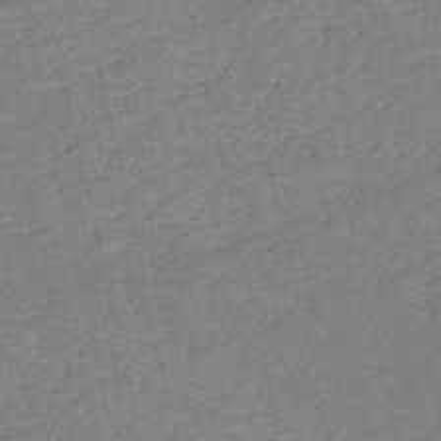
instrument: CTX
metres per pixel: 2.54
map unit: HNb
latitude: -53.0864
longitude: -40.4223
